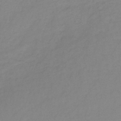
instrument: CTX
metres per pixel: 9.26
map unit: lHb
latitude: -37.1242
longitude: 70.7841
